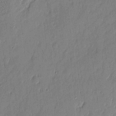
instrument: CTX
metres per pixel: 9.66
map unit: eHh
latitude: 4.5924
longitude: -76.6301
